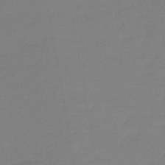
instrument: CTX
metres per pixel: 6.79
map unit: lHb
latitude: -44.9353
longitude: 60.1039
